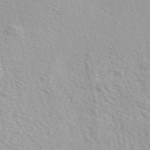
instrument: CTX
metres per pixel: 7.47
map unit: ANa
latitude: 51.7260
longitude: -71.4048
